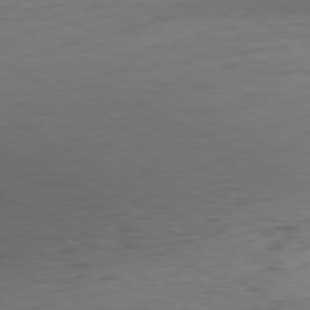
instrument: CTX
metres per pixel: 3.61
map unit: Hpe
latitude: -81.0109
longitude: 18.1606
